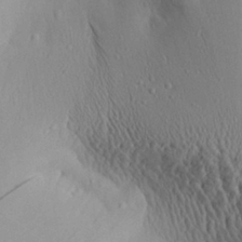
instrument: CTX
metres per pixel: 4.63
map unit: Aa
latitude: 28.8191
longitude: -138.1767
